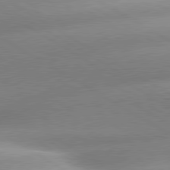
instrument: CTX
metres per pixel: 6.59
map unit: lApd
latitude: 80.0633
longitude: -157.3103
